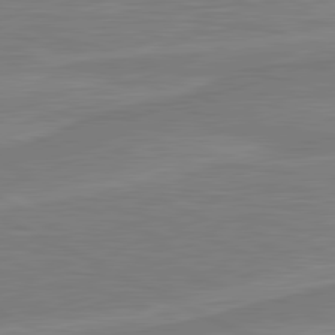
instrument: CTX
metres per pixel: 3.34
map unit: lApd
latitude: 81.3293
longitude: 171.1809
